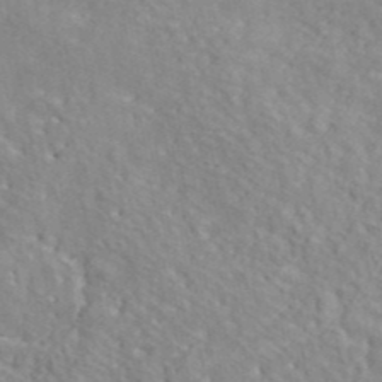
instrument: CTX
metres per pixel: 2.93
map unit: ANa
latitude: 41.9717
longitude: 31.0108
